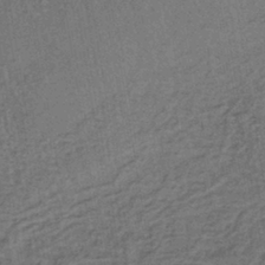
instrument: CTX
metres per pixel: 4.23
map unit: lHb
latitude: -39.5588
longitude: 62.7841
